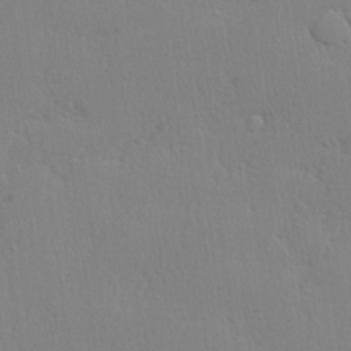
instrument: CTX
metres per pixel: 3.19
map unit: lHvf
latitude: 21.3293
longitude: 141.4076
